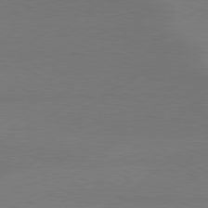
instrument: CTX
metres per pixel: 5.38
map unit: Hpe
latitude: 78.8947
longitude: -131.2348
